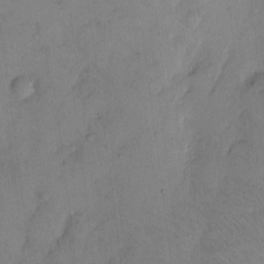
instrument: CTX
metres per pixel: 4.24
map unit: eHh
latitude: 13.6883
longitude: -62.8758
